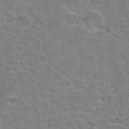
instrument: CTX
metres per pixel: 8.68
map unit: Hto
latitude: 23.1781
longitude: -46.8569
